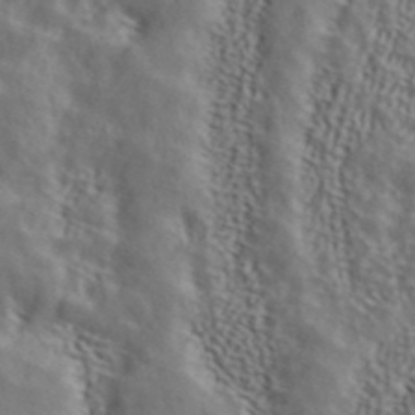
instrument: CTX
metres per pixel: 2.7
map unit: ANa
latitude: 43.9339
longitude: 46.3117
